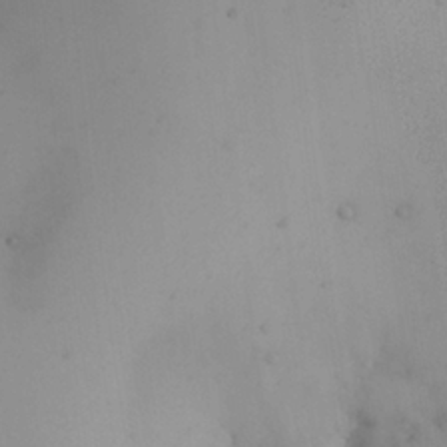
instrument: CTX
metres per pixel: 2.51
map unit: Nhu
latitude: 26.5168
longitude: -68.5735
